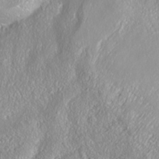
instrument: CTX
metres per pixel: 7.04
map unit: Nhe
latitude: -37.8800
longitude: 138.1984
